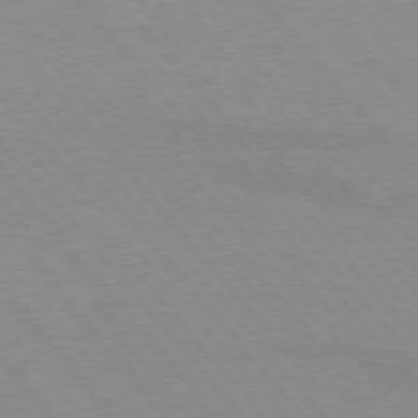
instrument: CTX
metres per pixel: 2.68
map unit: lApd
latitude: 76.1766
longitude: -85.8772
